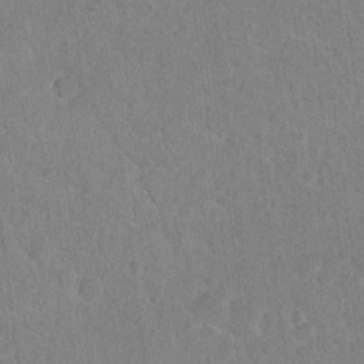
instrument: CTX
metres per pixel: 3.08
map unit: Hto
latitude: 16.5168
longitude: -39.7450
